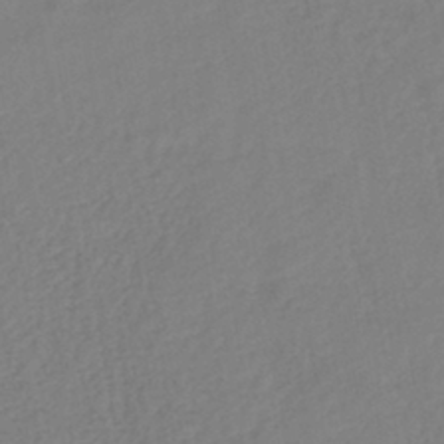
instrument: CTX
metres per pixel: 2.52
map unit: lHb
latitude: -41.9367
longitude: 74.6897
